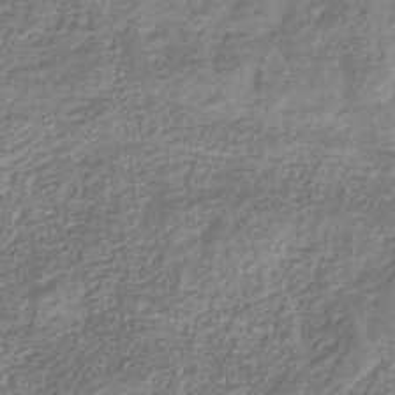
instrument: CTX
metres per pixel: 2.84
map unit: eHb
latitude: -32.3873
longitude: 74.5574
